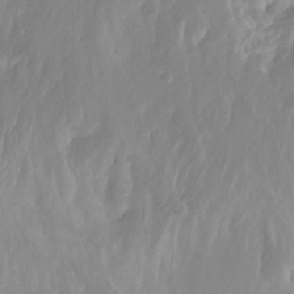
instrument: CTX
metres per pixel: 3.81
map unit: Nhu
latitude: -12.8219
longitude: -63.7828
